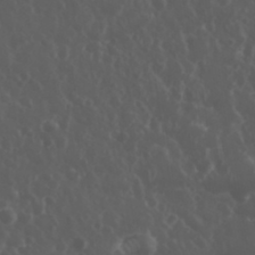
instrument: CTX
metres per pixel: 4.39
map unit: eHh
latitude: 33.9528
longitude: -59.5371
